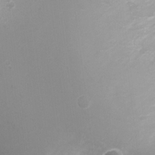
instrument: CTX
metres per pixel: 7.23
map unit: Ht
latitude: -4.8219
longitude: -29.1403
